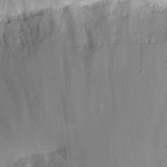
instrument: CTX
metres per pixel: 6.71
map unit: eHh
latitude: 18.2522
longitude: -70.3845
